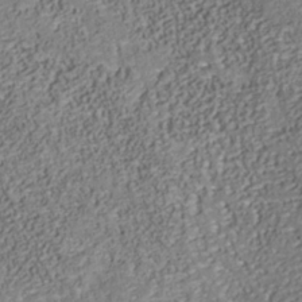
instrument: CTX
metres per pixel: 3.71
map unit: Nhu
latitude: -39.0109
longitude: -85.7072
